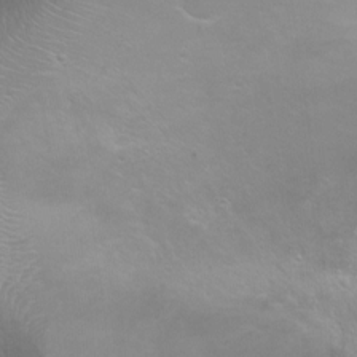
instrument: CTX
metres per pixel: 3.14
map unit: Ht
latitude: -0.3873
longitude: -45.6316
